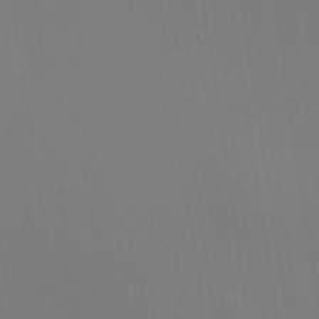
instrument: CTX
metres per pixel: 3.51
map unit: HNhu
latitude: 13.4616
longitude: 13.2754
